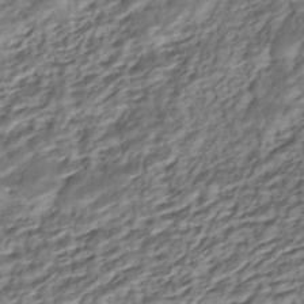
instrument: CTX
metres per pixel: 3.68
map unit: ANa
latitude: -42.8219
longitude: 109.3132
